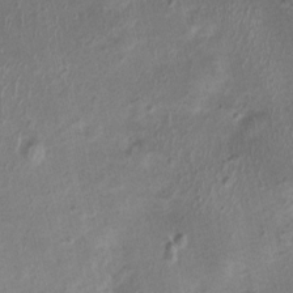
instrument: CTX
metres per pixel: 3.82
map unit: Nhu
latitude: 1.0647
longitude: -15.8017
